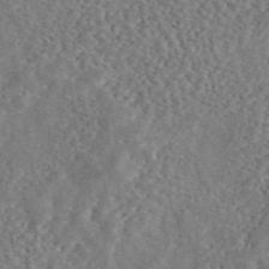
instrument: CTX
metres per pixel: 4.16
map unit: ANa
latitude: 46.5735
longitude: 50.3873
